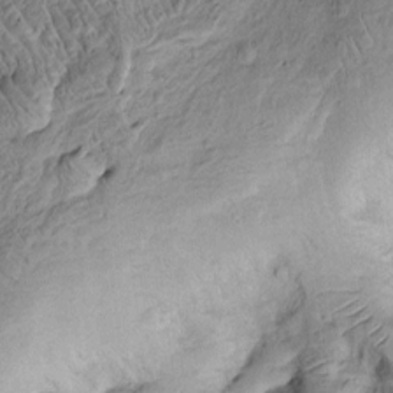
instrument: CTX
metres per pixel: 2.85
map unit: Htu
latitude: -3.1620
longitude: 156.4629
